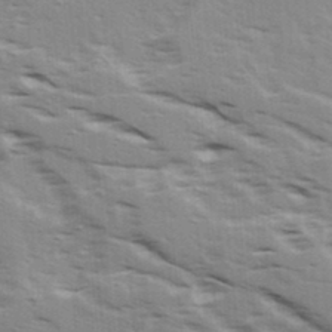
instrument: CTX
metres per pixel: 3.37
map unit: Ave
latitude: 15.9151
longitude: -129.6694
